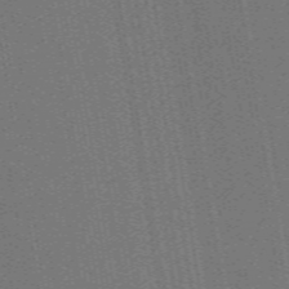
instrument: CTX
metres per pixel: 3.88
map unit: ANa
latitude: 51.9339
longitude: -71.0647
